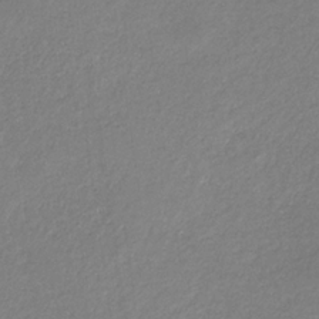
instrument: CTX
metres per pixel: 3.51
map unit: eHb
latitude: -30.7085
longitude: 66.9731
